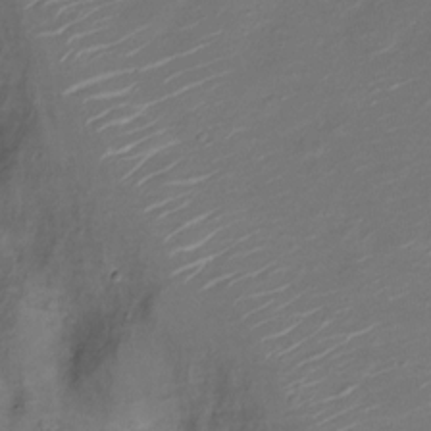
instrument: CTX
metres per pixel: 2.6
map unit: Nve
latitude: -20.5007
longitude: 104.6707
